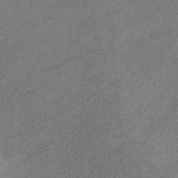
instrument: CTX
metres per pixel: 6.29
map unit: HNb
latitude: -31.6344
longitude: 61.0109
